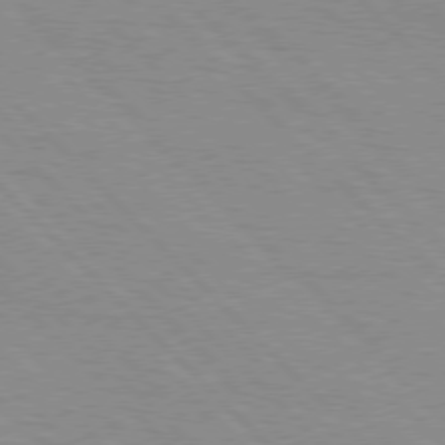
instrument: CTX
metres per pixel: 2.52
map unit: Hpe
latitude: 76.6301
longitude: -155.1970
